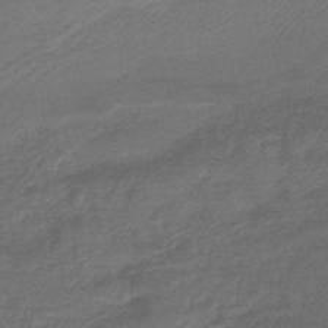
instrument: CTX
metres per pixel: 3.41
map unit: lHb
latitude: -43.7855
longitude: 60.5007
